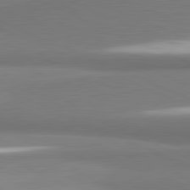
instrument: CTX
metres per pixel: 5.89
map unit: lApd
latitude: 81.7261
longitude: 165.8801
